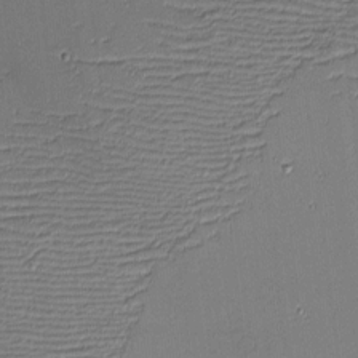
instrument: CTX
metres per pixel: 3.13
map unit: eHh
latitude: -3.8044
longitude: -81.5560
